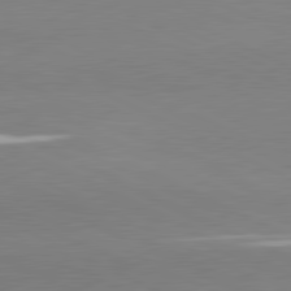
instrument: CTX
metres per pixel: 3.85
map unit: lApd
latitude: 81.2348
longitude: -151.5371
